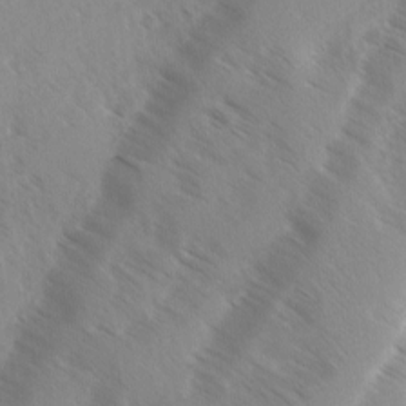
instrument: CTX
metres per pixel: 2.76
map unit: Ave
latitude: 0.2144
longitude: -111.1592
